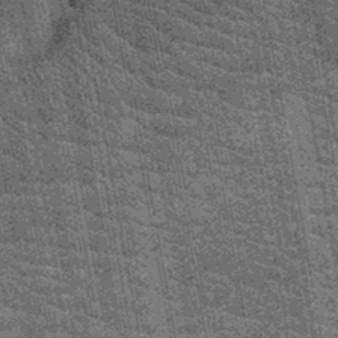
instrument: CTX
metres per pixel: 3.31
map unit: Nhu
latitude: -12.4629
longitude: -22.0444
